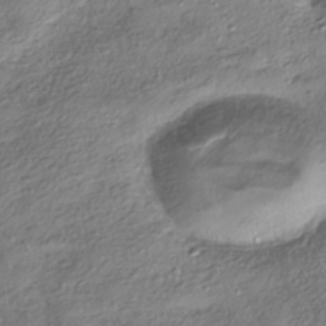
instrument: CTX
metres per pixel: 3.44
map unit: HNhu
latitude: -40.8030
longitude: 107.4833
